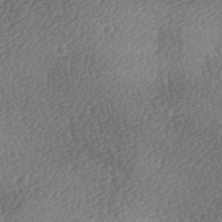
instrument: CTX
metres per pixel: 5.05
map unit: lAa
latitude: -3.9556
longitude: -121.2726
